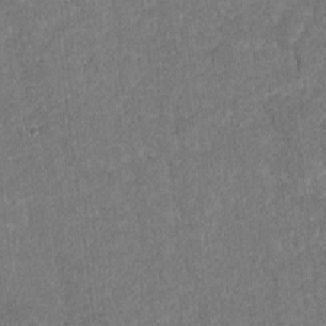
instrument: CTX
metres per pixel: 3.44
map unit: lAvf
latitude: -8.1795
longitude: -111.8395
